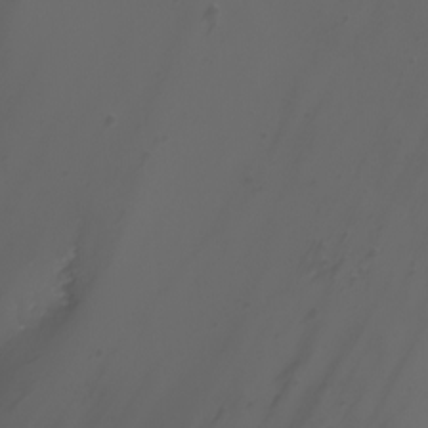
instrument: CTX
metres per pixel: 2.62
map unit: Htu
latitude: -5.2754
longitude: -88.5546
